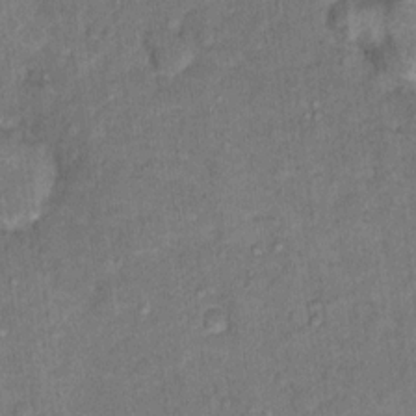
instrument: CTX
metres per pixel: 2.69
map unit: Hto
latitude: 15.5938
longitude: -31.4616
